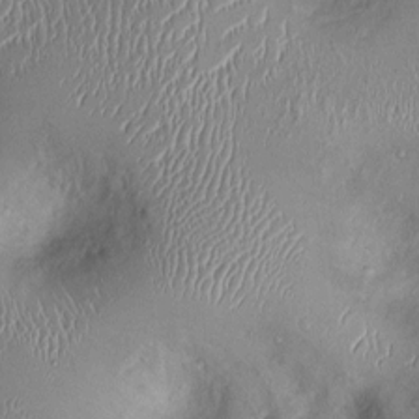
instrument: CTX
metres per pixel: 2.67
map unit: Ht
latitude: -0.8597
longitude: -13.4994
